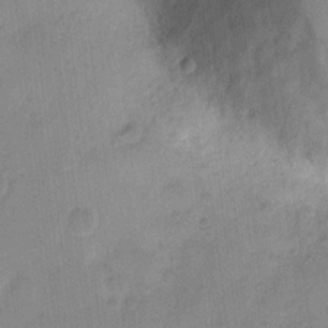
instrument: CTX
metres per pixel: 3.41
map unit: eHh
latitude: 10.1578
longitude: -65.8394
